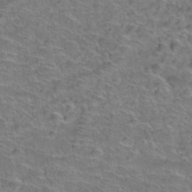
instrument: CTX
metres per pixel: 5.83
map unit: Hto
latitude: 38.1956
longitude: -43.9150
